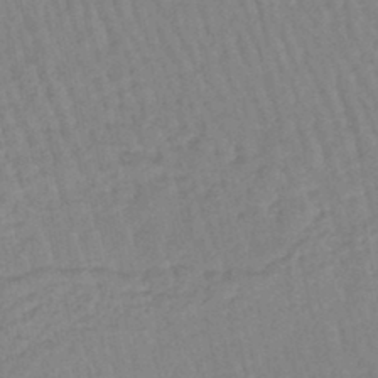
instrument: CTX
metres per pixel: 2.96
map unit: eHb
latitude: -45.2565
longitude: 80.3307
